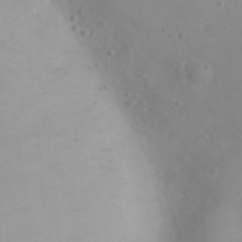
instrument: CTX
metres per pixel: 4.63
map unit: eHh
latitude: 21.3671
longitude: -64.5735
